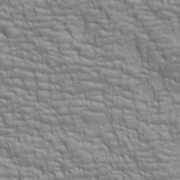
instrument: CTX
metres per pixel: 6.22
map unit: lAa
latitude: 6.7813
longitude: -115.5938
